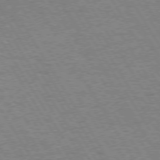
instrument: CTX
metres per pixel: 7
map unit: Hpe
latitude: 73.3671
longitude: -129.1592
